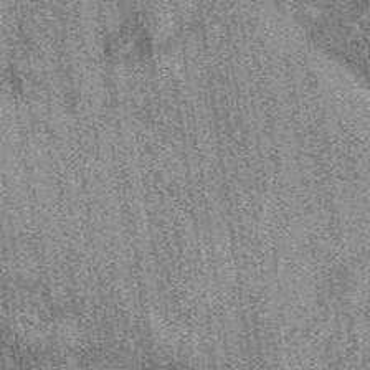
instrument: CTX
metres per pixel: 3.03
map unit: eAb
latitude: 37.9906
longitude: 107.7477
